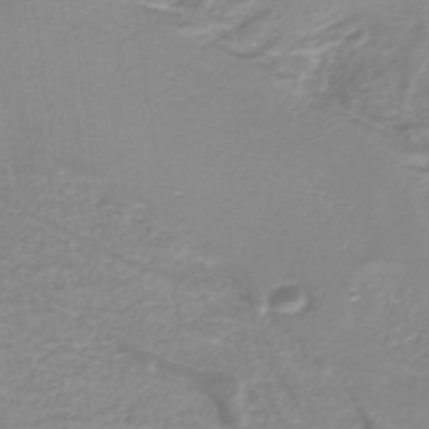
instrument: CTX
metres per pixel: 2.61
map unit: lHb
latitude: -40.1606
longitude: 52.7652
